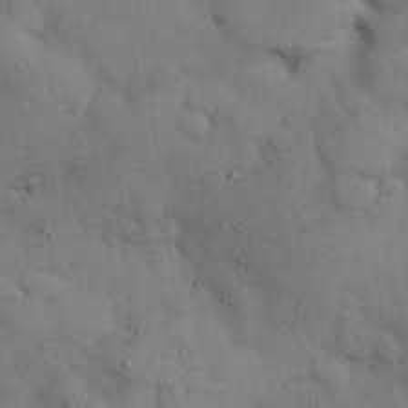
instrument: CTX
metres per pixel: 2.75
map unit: Nhu
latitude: 27.1970
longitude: -71.1592
